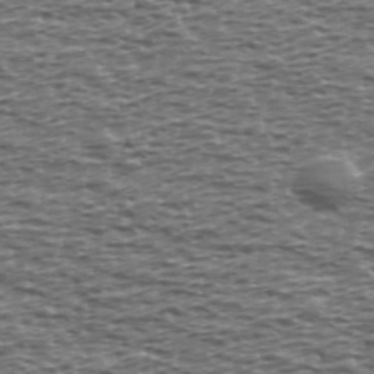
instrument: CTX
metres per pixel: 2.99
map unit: Ave
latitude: 39.5938
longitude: -112.6679
